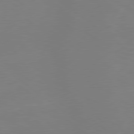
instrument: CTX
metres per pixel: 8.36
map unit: Hpe
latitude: 79.0270
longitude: -148.5168
